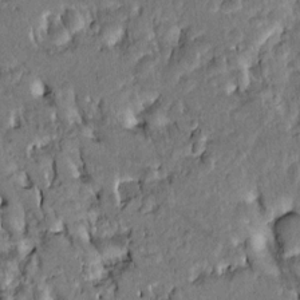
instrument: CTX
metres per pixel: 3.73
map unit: Htu
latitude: -1.4833
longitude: 148.9164
